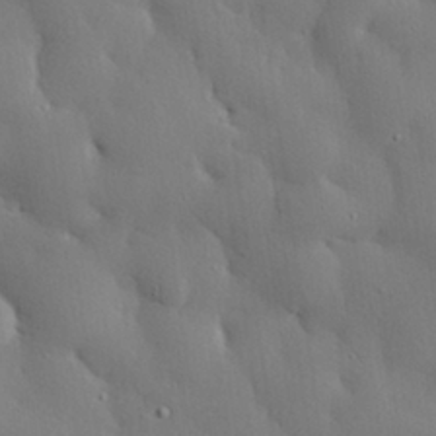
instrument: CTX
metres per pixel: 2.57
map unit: eHh
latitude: 29.6883
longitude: -81.5560
